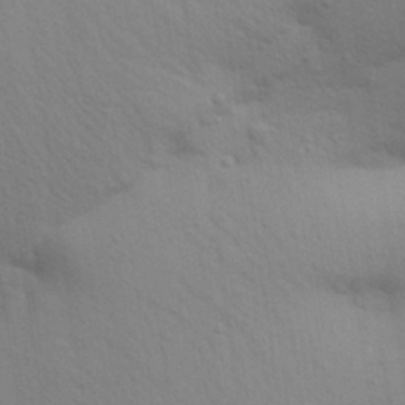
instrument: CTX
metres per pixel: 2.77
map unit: Aa
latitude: 30.3845
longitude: -147.3860
